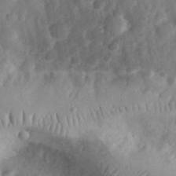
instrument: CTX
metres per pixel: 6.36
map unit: eHh
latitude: 30.9892
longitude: -70.6490
